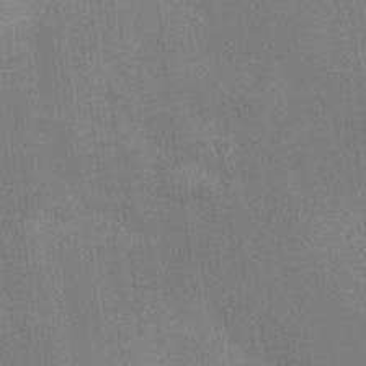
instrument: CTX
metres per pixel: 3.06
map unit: Ht
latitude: -12.4818
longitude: -24.3467
